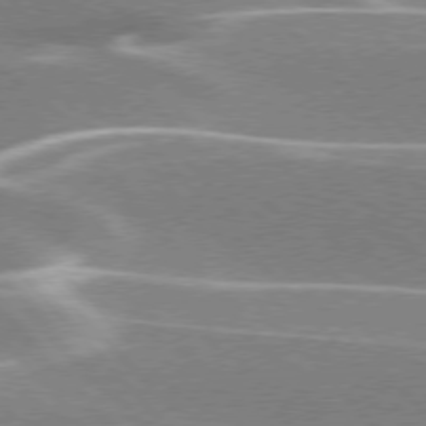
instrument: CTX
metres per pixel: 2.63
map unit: lApd
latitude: 76.2333
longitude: -64.0255
